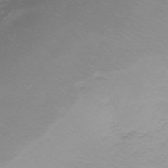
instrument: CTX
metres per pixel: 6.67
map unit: eHh
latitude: -43.1242
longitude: -33.3104
